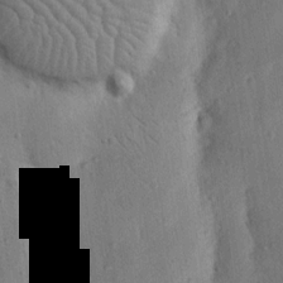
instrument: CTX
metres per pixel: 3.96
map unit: Nhu
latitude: 15.6883
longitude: -77.9150
